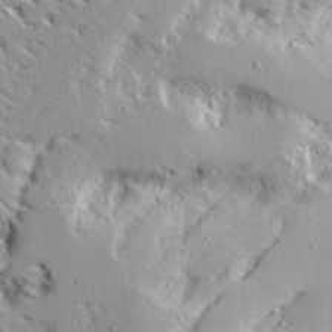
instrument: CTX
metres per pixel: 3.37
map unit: Ave
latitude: 13.1025
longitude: -138.3278
